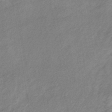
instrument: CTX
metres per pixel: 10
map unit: lHb
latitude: -37.1809
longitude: 72.4818
